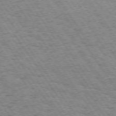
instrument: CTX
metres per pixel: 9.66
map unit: Hpe
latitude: 73.6316
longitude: -138.9892
